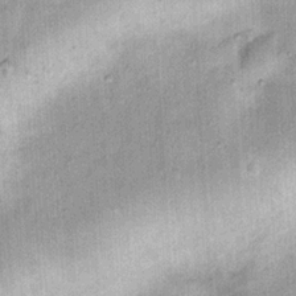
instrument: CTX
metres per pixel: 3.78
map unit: Hto
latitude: 14.5924
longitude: -35.0458
